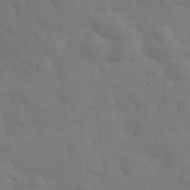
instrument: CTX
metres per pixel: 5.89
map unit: eHh
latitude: 31.3482
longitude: -68.4979
